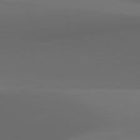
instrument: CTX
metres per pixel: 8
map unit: lApd
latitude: 81.9528
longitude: 143.8233
